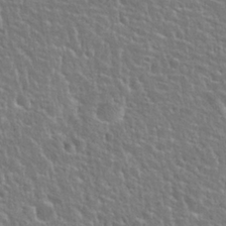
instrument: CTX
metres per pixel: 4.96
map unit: Hto
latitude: 25.0458
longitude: -50.7813
